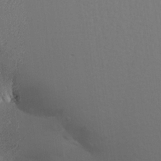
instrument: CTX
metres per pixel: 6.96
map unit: Aa
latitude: 18.8380
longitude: -142.9514
